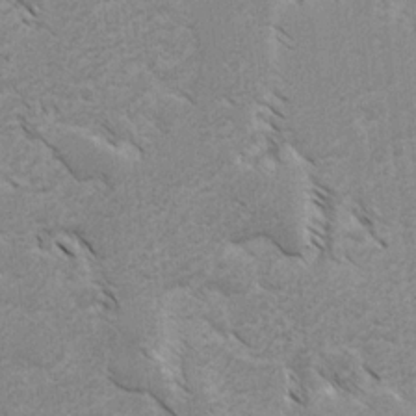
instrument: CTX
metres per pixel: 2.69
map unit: lAvf
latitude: -4.8219
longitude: -114.3278
